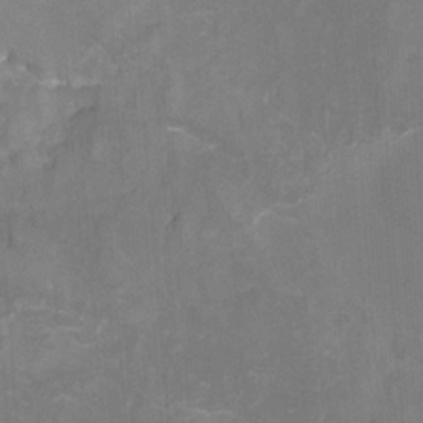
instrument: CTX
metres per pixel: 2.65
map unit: Nhu
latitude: -13.7667
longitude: -56.7246
